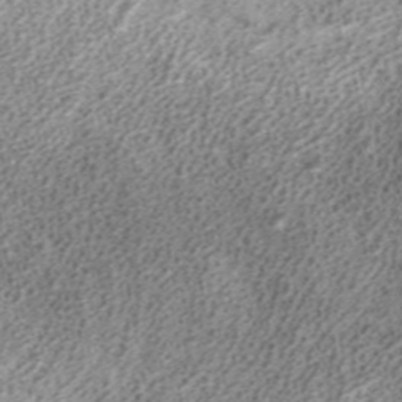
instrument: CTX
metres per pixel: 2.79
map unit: ANa
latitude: 37.4238
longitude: 15.8045
